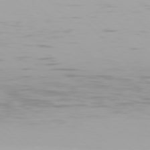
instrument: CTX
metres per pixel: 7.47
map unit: Hpe
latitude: 77.0836
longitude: -170.6868
